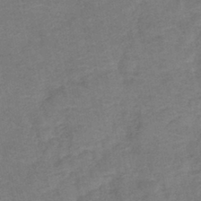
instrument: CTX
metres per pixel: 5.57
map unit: lHb
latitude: -42.3306
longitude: 79.6721
